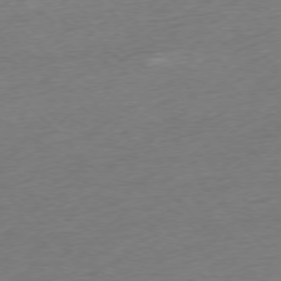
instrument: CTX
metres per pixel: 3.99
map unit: Ap
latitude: -77.0486
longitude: -98.1388
